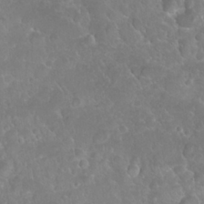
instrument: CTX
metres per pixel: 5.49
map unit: Nhu
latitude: 27.0836
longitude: -63.6694
